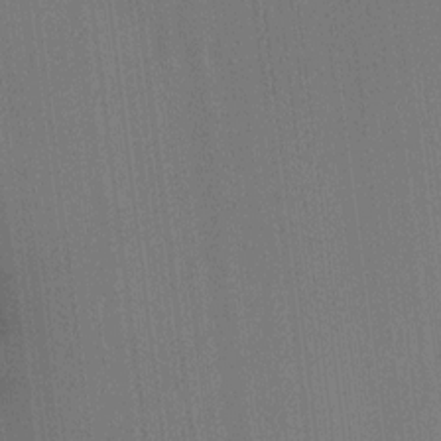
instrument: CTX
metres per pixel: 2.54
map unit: HNhu
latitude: 9.1403
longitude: 15.7667
